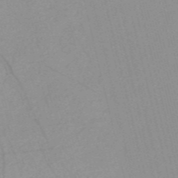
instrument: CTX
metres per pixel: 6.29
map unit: Nve
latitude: -57.1620
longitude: 61.2943
